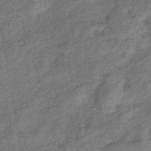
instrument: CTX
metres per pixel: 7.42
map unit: eHb
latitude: -39.3321
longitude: 79.5399
